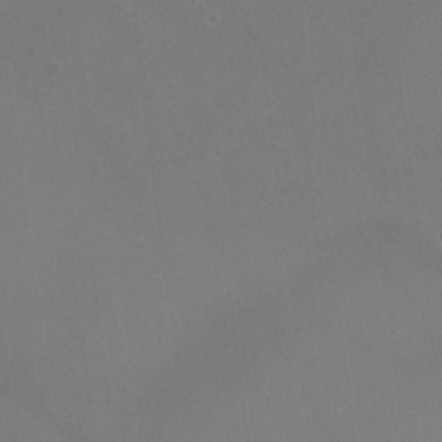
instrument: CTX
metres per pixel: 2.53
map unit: Nhu
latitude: -16.2551
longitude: -57.5749
